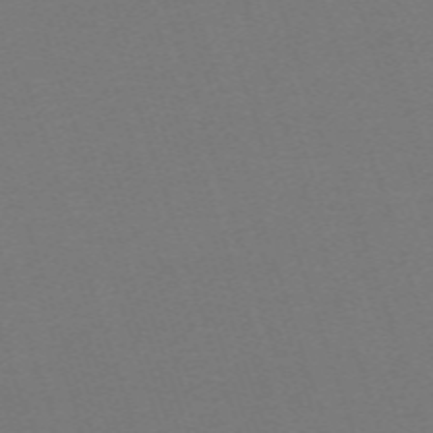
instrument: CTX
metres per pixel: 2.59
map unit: eHh
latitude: -63.3509
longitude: 52.0472
